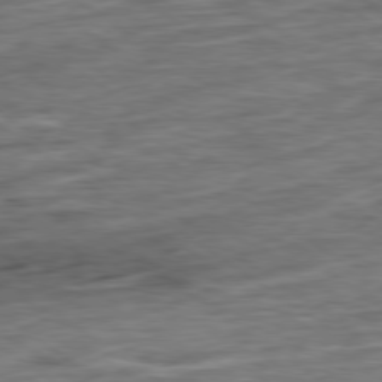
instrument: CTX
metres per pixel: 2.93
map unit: Ap
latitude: -79.4454
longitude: -49.0269
